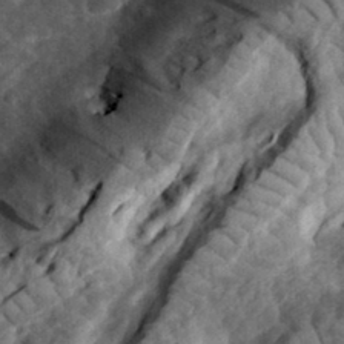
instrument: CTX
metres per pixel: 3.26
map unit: eHh
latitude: 35.3859
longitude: -78.6680
